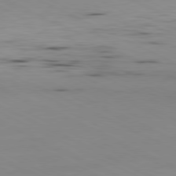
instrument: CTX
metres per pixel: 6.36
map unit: Ap
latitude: -81.1242
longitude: -94.4790
